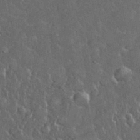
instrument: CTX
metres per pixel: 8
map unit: eHh
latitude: 36.7624
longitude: -61.9150
